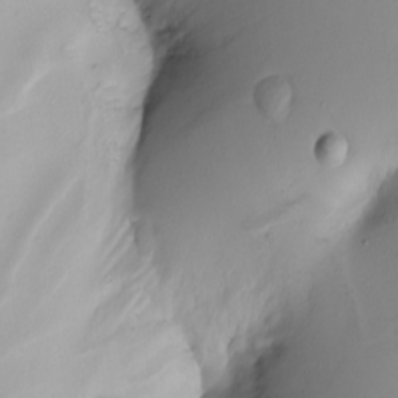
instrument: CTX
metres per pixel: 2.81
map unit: Nhu
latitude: -5.8044
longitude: -95.4616
